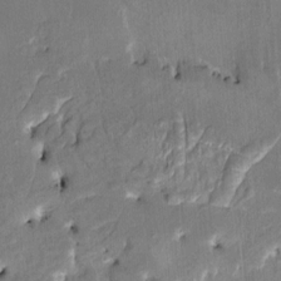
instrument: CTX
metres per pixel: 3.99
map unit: HNhu
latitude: 4.0255
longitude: -7.8583
